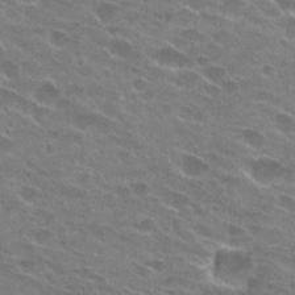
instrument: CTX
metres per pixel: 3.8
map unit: Hto
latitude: 24.6490
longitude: -43.6694
